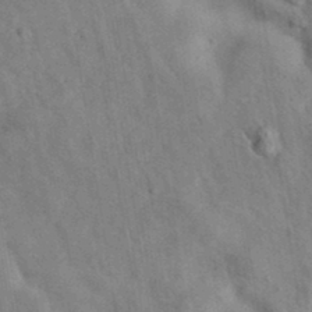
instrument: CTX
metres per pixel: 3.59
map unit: eAb
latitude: 34.8191
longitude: 110.2361
